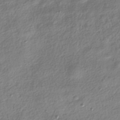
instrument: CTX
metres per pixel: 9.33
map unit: HNhu
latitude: -39.7289
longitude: 101.4832
